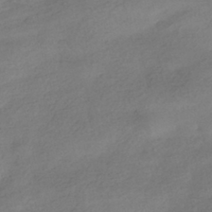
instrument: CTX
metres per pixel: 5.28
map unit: HNhu
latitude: -40.3684
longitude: 98.6518
